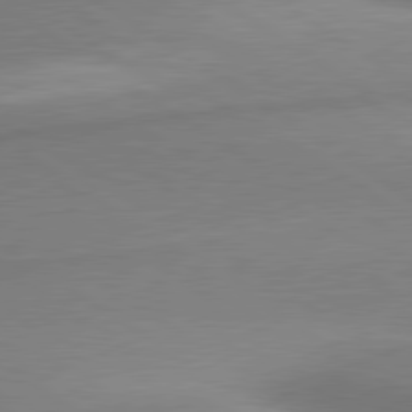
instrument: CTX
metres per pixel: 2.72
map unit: lApd
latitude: 80.1389
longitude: 176.1417
